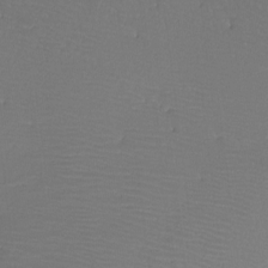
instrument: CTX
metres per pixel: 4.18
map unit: Htu
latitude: -13.1053
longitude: -49.2159
